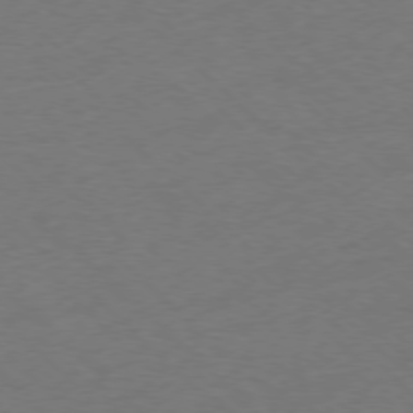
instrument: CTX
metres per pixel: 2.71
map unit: Ap
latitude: -77.1998
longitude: -64.2334
